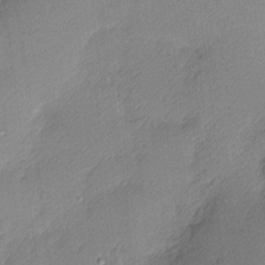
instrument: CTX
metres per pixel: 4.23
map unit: Nhu
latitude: 2.1011
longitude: -75.3293
